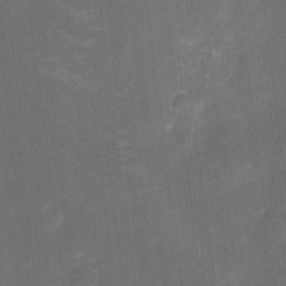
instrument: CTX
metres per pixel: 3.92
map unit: eHh
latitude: 5.1403
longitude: -69.5182
